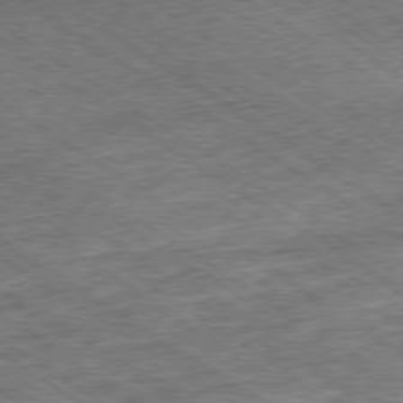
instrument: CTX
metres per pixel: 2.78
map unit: Ap
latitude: -79.6155
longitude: -51.4426
